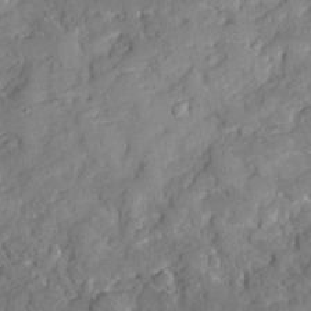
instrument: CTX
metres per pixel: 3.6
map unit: Ave
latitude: 18.4979
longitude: -129.3670
